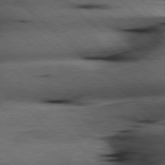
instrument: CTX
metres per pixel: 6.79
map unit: Hpe
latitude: 78.0255
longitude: -127.7828
